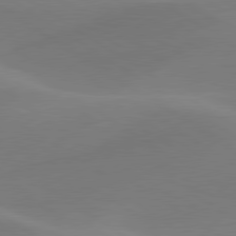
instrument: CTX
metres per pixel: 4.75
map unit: lApd
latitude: 79.9528
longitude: -91.1025
